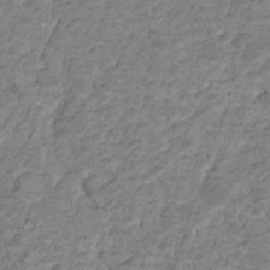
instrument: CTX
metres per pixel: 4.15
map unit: HNhu
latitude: -21.6910
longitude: 85.2753
